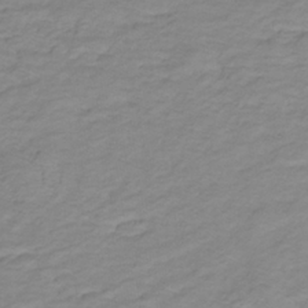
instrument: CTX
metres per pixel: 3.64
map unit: lHb
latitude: -31.6911
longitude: 65.6722
